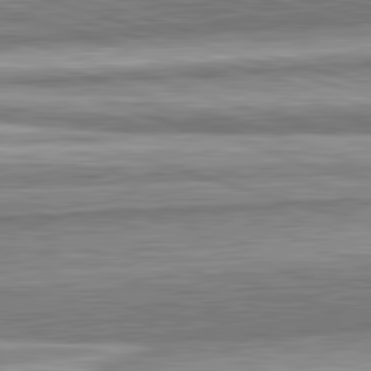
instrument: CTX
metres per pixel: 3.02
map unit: lApd
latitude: 82.7057
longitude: 167.3887
